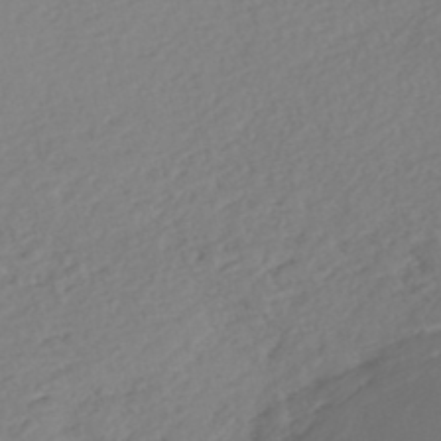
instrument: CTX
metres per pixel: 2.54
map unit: Nhe
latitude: -46.8030
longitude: -172.4412
